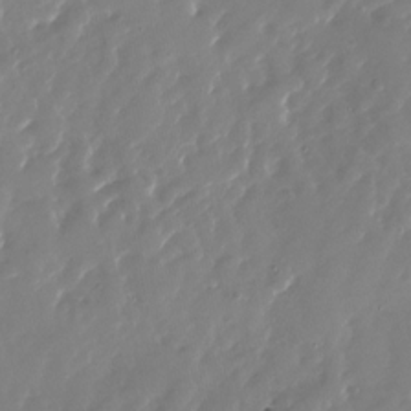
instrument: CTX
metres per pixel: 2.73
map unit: Nhu
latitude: -27.1053
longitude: -61.2159
